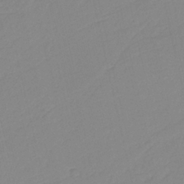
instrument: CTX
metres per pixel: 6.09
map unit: HNb
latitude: -36.7085
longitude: 56.3684
